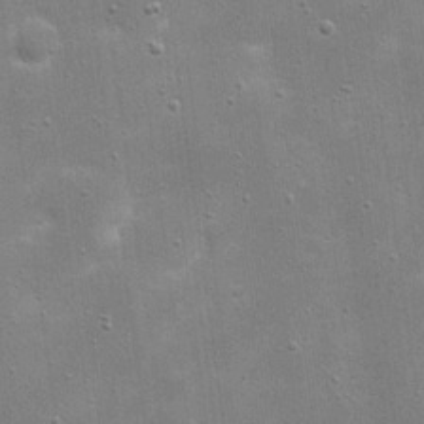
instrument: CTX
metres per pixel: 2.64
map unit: eHh
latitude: 21.1781
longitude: -66.9135
